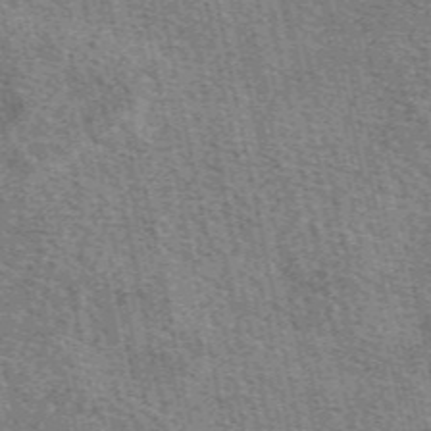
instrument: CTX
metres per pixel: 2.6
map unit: eAb
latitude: 50.6868
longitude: 113.3699
